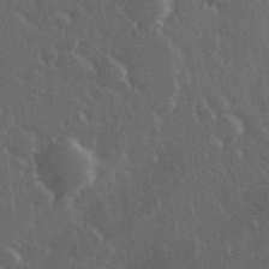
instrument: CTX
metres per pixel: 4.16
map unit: Hve
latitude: 26.9136
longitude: 146.8219
